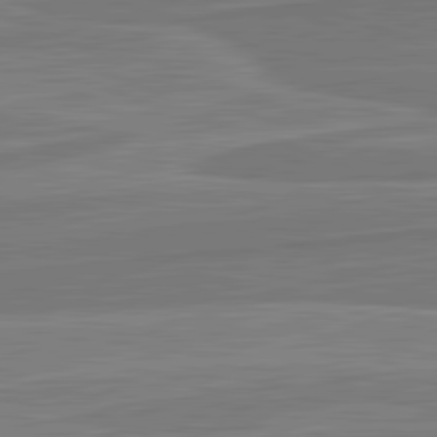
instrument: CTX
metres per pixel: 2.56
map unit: lApd
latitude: 82.1766
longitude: 141.7289
